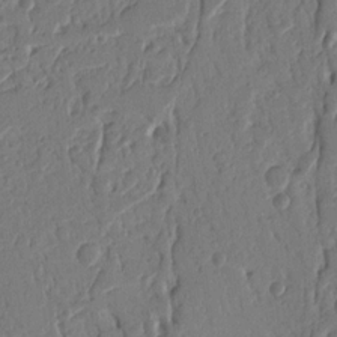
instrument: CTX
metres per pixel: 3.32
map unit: Nhu
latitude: 15.3860
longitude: -78.6302
